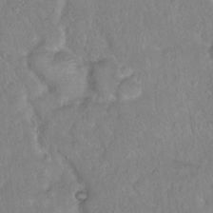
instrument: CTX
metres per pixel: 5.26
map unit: Hto
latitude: 16.1767
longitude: -40.8002
